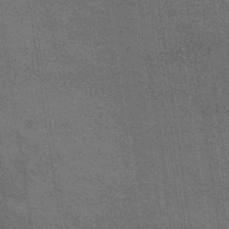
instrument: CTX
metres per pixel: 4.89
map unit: lHb
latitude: -40.0850
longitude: 75.7478
